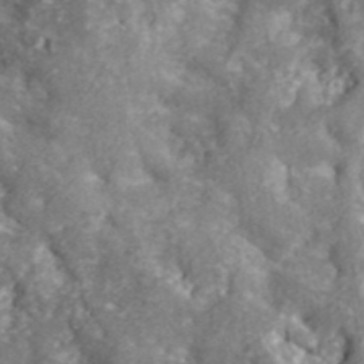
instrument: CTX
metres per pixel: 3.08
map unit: lHvf
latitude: 41.6315
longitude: -89.6127
